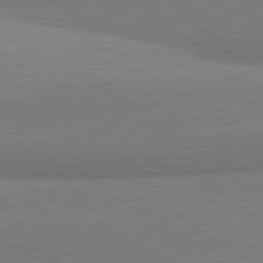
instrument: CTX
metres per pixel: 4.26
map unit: lApd
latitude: 81.8016
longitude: 161.3132
